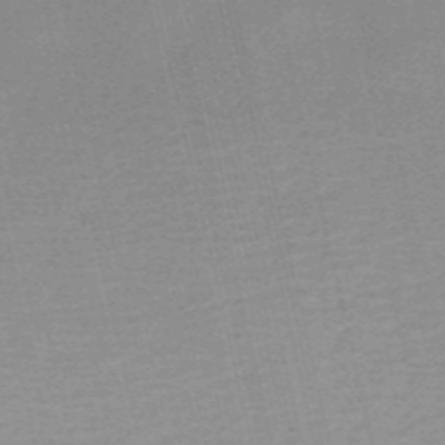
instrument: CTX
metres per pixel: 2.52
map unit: HNb
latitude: -55.2187
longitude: -42.8002
